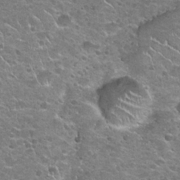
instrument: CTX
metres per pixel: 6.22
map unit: Hto
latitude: 21.1026
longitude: -48.9136
